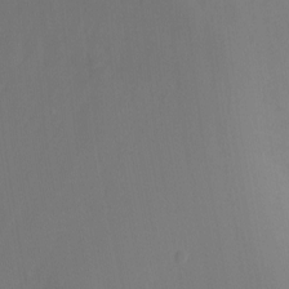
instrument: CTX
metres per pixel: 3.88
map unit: Ht
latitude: -8.9731
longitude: -25.0647
